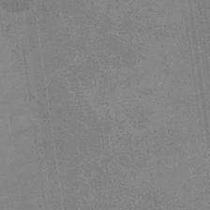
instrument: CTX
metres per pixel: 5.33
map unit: eHb
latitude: -34.6141
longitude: 73.0864
